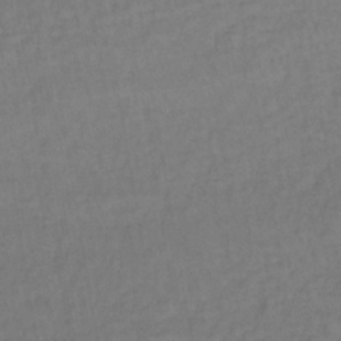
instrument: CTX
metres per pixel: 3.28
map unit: lHb
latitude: -35.0864
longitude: 64.7841
